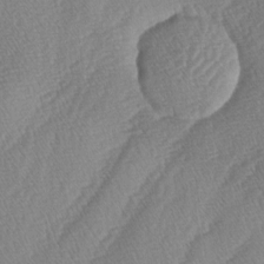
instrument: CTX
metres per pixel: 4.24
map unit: lAa
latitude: -4.5951
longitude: -130.4034
